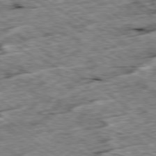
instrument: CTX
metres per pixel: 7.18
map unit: Ap
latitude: -79.6533
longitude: -86.4601
